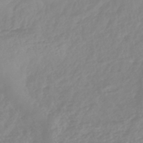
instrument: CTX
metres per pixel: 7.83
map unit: lHb
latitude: -44.7463
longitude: 79.4454
